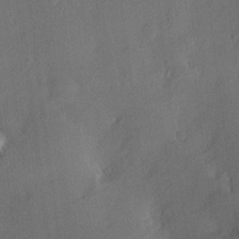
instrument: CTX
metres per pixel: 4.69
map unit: Hve
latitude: 18.4223
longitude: 150.5385
